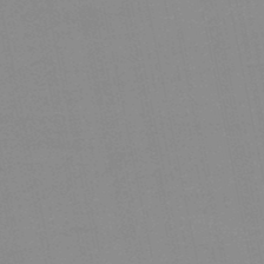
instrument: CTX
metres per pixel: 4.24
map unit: lHb
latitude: -45.8989
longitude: 58.6896
